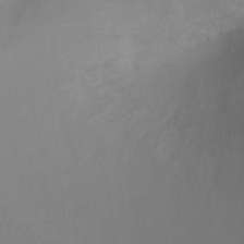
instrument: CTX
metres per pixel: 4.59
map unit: Ht
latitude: -3.2375
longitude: -27.8395
